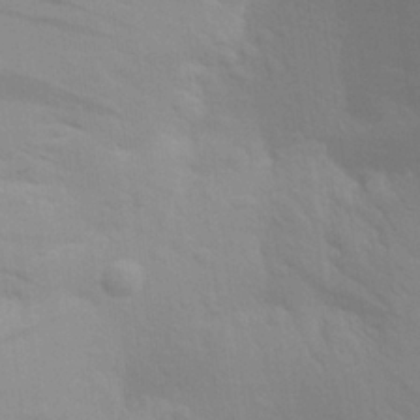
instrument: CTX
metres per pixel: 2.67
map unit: Aa
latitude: 24.3089
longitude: -145.3670
